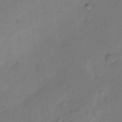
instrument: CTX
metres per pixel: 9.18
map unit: Hto
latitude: 6.8002
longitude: -61.8583
